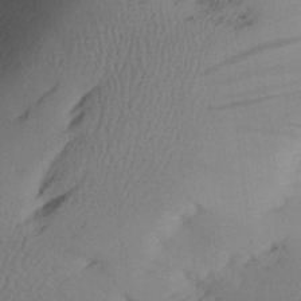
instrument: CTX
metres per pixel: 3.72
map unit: Aa
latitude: 25.2725
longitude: -132.9136
